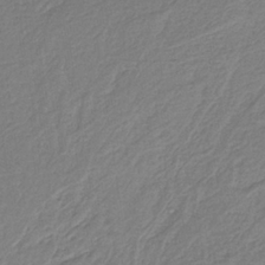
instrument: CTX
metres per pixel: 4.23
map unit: HNb
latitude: -36.2172
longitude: 56.9919
